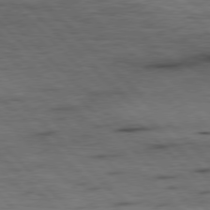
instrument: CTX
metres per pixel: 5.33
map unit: Hpe
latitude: 77.0269
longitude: -127.0837
